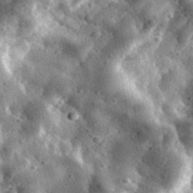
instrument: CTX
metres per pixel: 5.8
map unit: eHh
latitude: 33.9528
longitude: -78.9136
